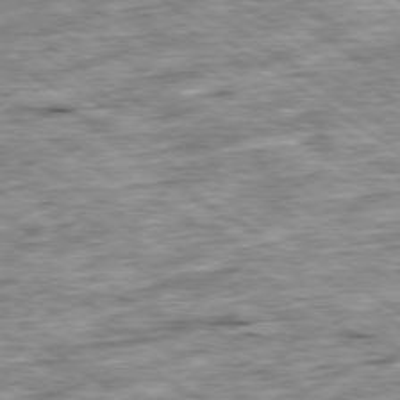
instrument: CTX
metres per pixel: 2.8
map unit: Ap
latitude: -79.7099
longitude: -75.6316
